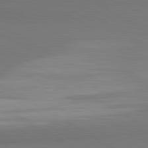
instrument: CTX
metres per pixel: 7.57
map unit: lApd
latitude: 81.4048
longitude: 160.3117
